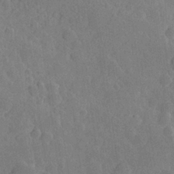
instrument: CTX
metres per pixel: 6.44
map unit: Hve
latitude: 25.4426
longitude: 150.1417
